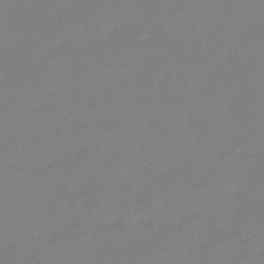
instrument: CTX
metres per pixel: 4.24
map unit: eHb
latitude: -36.8219
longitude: 78.5195
